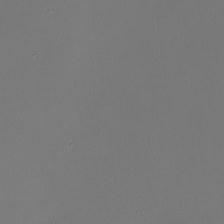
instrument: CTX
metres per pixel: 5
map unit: eHh
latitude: -4.8975
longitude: -87.4048
